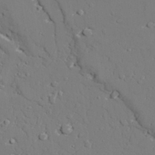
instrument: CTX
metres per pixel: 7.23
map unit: lAvf
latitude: 27.3293
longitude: -108.9702
